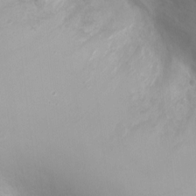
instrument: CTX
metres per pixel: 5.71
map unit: Ht
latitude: -4.2928
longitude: -29.0836
